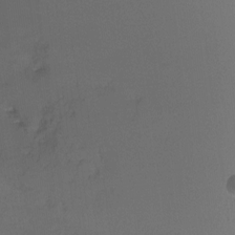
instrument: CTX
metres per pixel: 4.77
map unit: Ht
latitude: -6.5384
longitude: -29.0269
